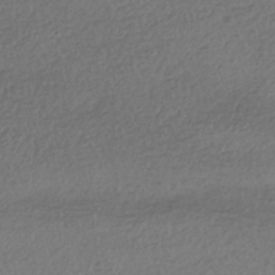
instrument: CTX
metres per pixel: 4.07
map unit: HNhu
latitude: -42.3684
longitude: 97.4455
